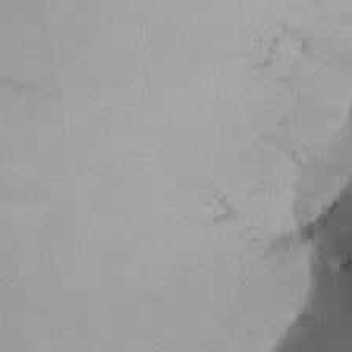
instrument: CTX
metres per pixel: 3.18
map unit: Aa
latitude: 22.4979
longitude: -147.2537
